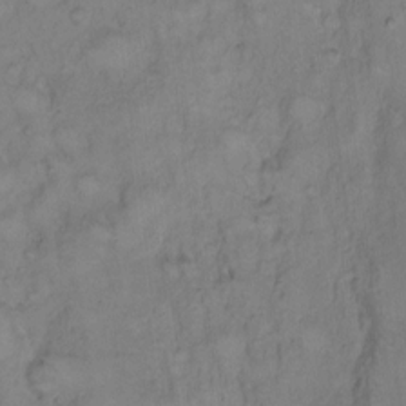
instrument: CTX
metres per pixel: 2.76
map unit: Hto
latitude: 9.1970
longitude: -60.8002
